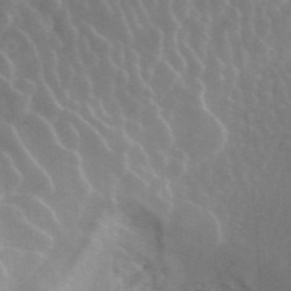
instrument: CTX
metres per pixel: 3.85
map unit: ANa
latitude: 43.5749
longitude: 26.1227
